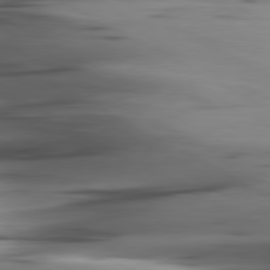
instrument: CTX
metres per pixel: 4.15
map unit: lApd
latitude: 80.6113
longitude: -122.9892
